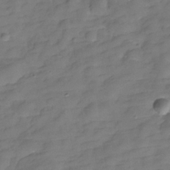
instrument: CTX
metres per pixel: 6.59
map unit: Hve
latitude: -29.6911
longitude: 92.8975
